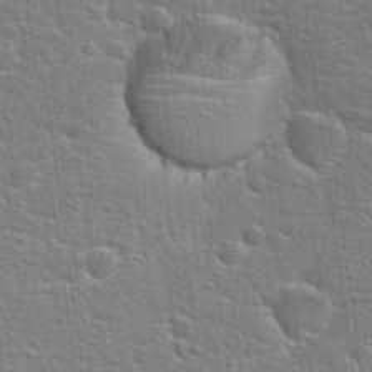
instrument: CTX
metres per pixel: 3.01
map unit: Hto
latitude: 22.3845
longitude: -44.2144
